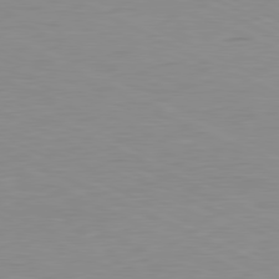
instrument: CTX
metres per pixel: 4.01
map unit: Ap
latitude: -81.4266
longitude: -62.6680
